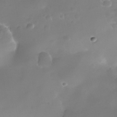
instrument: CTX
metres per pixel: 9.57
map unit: Nhe
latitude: -36.4062
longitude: -130.9136
